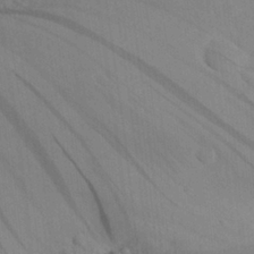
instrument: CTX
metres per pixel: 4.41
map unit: Aa
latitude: 26.8947
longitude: -136.2901
